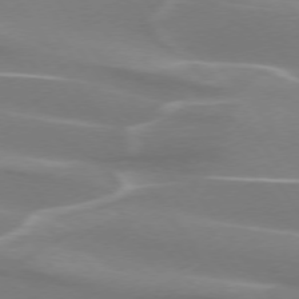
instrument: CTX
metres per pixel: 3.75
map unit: lApd
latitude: 74.2334
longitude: -61.9528
